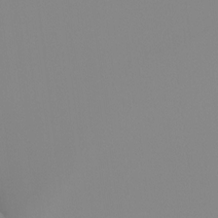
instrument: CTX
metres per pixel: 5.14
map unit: Hto
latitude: -8.1795
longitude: -51.6693
